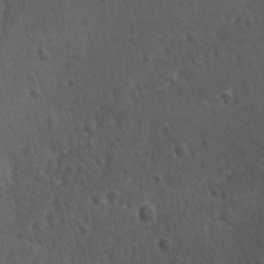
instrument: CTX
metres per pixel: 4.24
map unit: lAvf
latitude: -9.7478
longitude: -120.4223
